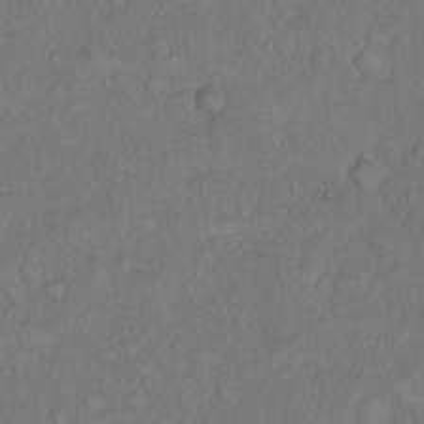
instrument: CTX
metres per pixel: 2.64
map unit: Hto
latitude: 9.1403
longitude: -59.1781
